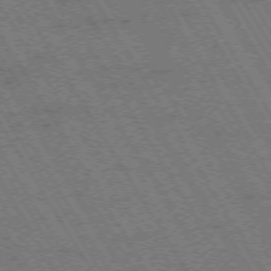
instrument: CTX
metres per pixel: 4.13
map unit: Hpe
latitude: -73.6911
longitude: 3.4454
